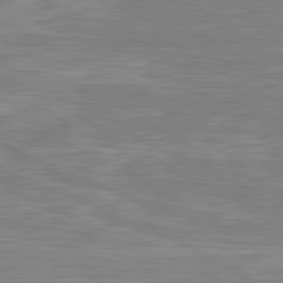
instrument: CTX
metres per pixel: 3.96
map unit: lApd
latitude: 80.7246
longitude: -172.3845
